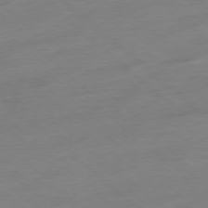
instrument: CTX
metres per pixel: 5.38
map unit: Ap
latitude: -77.8044
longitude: -96.9136
